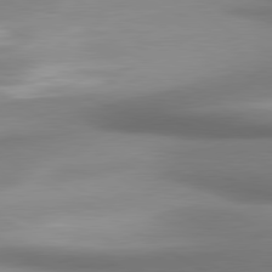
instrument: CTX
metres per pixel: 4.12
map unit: lApd
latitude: 80.6113
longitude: 179.3320
